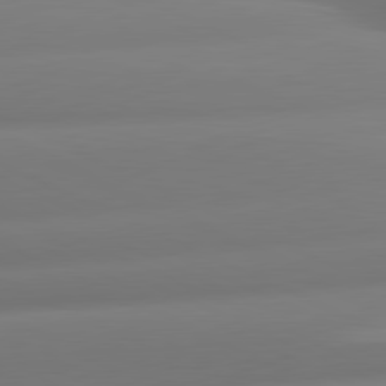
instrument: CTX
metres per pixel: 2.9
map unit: lApd
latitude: 80.9136
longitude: -160.5168
